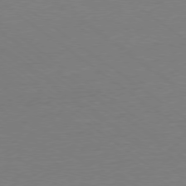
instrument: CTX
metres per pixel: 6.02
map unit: Ap
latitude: -78.7652
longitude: -97.8961
